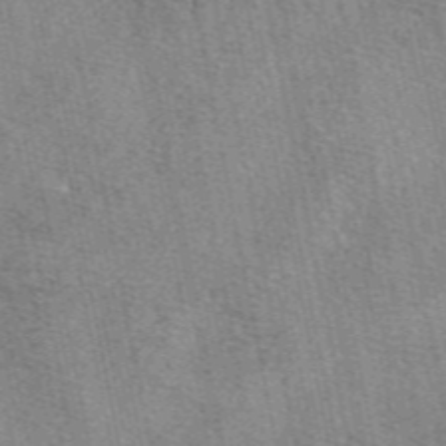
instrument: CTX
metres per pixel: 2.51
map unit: eAb
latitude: 49.0458
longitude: 105.0486
